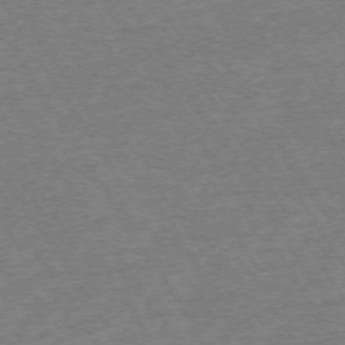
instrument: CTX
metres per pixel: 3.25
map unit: Ap
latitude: -73.9367
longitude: -86.1200
